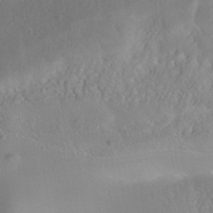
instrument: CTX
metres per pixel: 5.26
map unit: Nhe
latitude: -38.5763
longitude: -119.8583
